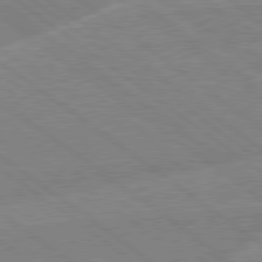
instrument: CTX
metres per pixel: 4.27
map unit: Hpe
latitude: 78.8947
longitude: -164.2523
